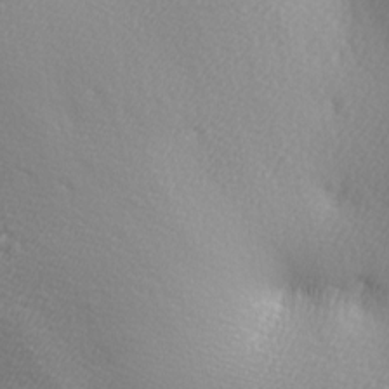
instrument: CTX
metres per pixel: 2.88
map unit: lAa
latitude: -5.4265
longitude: -122.1578
